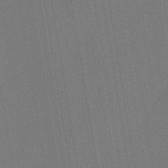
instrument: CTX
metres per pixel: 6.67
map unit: HNb
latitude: -35.4643
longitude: 55.1431
